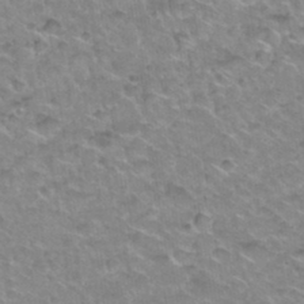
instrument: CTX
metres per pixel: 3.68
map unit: Hto
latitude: 33.9906
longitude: -48.7435
